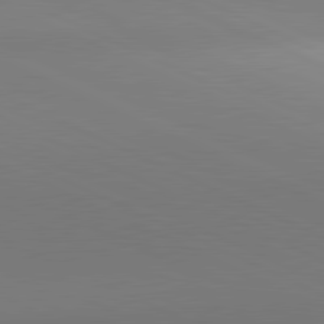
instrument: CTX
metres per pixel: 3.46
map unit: lApd
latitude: 81.2537
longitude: 143.6155
